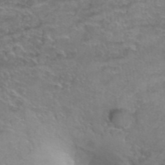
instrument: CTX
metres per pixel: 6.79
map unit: Hto
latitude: 39.2159
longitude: -43.2348
